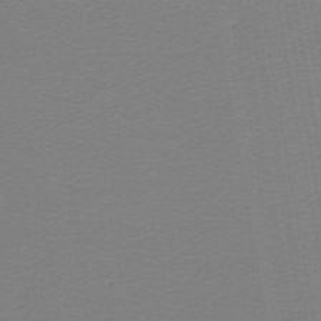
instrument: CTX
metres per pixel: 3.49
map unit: lHb
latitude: -46.0850
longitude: 71.8045
